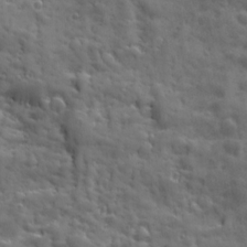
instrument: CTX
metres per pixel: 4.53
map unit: Ave
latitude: 19.0080
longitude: -132.3656
